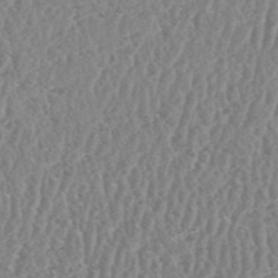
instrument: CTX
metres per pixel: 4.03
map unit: HNhu
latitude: -48.5763
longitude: 29.9556
